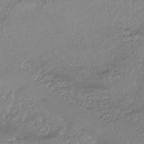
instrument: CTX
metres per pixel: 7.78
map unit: HNhu
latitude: -44.5007
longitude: 95.2753
